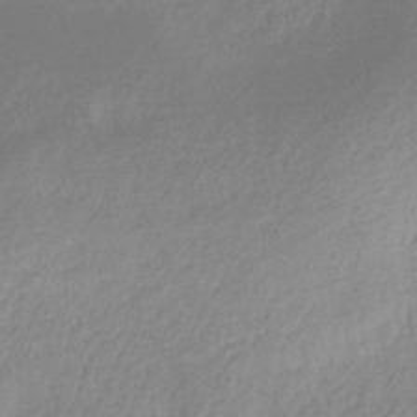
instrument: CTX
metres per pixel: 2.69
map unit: HNhu
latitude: -29.3321
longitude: 67.9367
